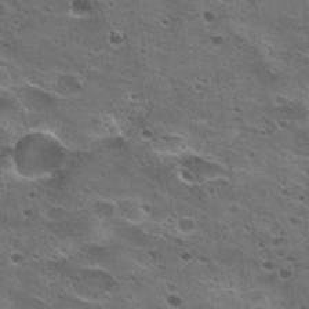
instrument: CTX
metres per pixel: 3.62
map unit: Hto
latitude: 22.3089
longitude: -42.4601
